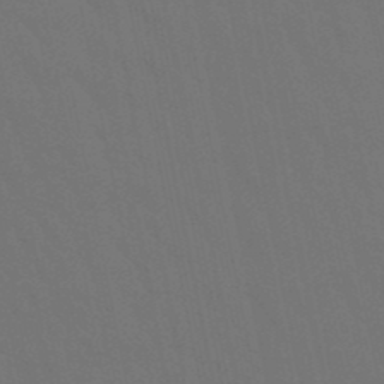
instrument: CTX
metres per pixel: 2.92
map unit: lHb
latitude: -49.7478
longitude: 75.1809
